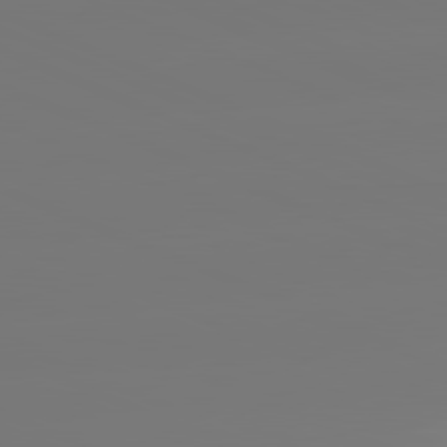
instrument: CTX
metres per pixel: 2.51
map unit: lApd
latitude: 81.4993
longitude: -150.3845
